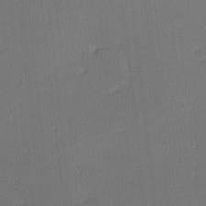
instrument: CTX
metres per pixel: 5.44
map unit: lHvf
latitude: -11.7289
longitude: -99.6882
